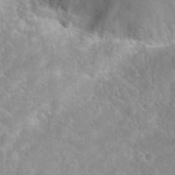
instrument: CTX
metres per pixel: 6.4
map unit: Hto
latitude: 35.1970
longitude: -46.0822
